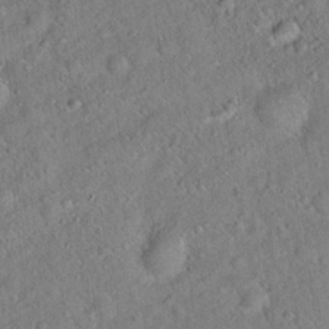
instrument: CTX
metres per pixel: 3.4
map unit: Hto
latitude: 17.9528
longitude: -52.5546
